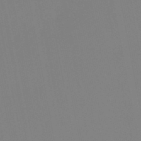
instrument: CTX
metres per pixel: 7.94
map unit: lHb
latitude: -48.2929
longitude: 69.9745
